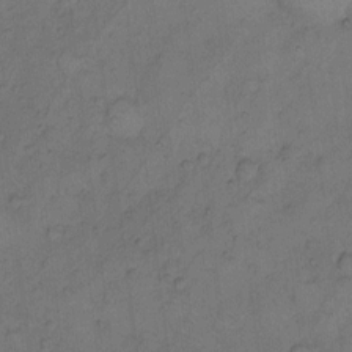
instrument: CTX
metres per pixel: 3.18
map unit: Hto
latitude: 8.1767
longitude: -59.6694
